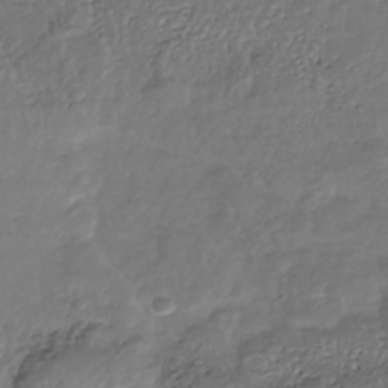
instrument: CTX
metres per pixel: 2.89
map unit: Nhe
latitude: -39.2754
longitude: -118.0633
